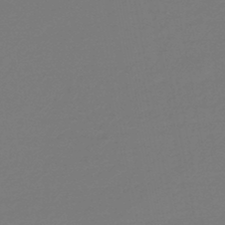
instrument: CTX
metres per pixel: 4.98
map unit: eHb
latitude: -46.9352
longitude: 88.6707
